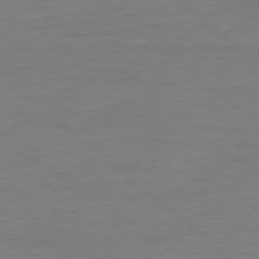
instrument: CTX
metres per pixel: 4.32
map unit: Ap
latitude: -78.3495
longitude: -89.8773
